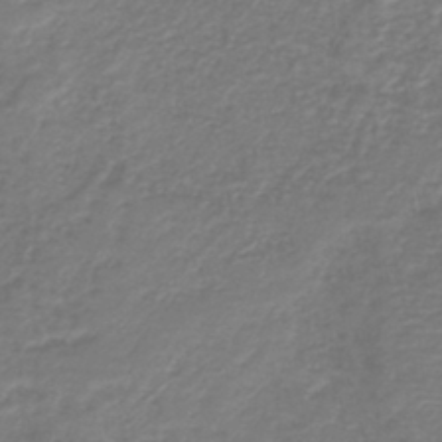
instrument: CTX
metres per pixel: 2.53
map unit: HNb
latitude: -42.3684
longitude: 49.8612
